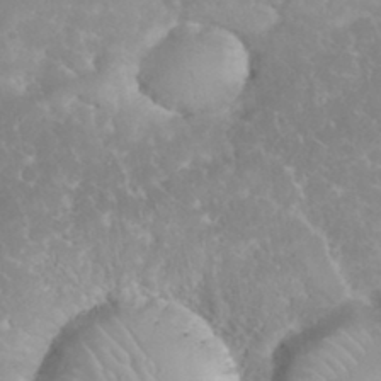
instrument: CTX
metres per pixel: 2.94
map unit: eHh
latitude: 35.2348
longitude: -63.6883
